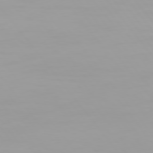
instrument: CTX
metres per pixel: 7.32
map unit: Hpe
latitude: 75.3860
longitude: -126.8569
